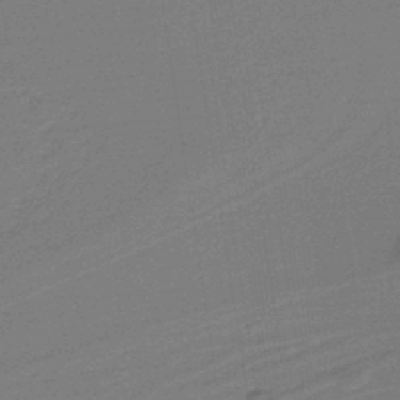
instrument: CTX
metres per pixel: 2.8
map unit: lHb
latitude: -37.8800
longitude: 56.6707
